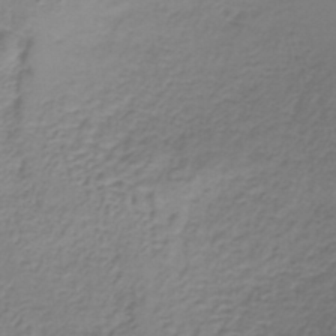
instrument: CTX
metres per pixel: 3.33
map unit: lHb
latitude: -37.5399
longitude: 61.6344
